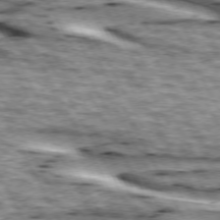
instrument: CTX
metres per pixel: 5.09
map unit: lApd
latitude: 73.6694
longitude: -55.6127
